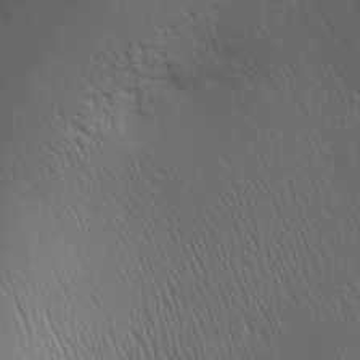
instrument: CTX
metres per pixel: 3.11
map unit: Aa
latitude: 27.5938
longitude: -138.5168
